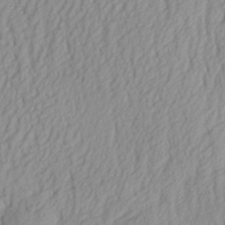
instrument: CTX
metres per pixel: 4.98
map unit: Aa
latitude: 28.1200
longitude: -133.8205
